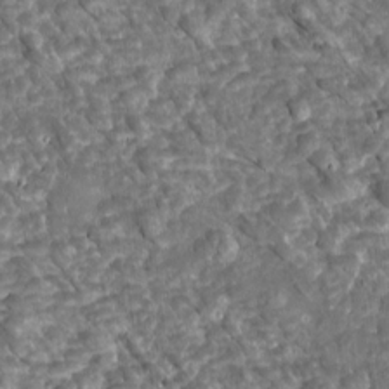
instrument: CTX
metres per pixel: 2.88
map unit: Htu
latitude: 2.2522
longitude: 142.5384
